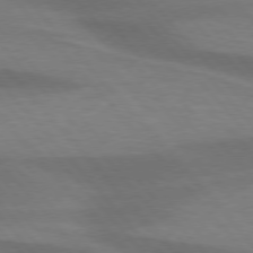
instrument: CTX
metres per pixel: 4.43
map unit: lApd
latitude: 76.0822
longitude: -59.0081
